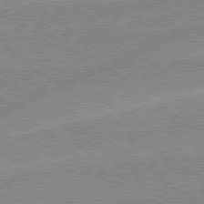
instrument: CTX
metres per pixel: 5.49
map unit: lApd
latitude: 78.9136
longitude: -144.4223
